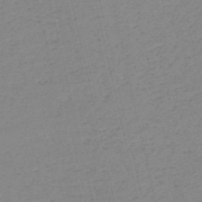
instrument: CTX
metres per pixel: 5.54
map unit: HNb
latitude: -53.7099
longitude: -38.8947
